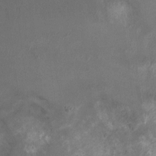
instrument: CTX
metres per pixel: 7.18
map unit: Ht
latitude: 2.1766
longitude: -19.2348
